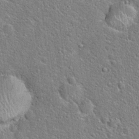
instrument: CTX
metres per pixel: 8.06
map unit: Hto
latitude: 20.9892
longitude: -51.4048
